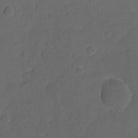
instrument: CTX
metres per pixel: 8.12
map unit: eHh
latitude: 5.3859
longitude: -65.4615
